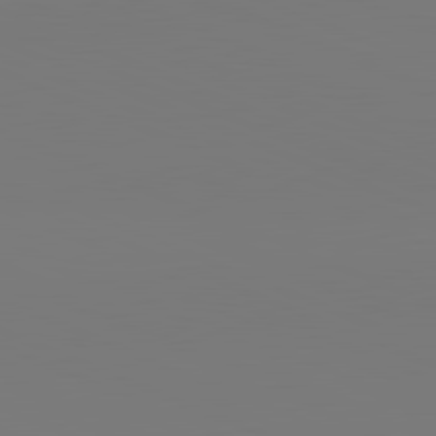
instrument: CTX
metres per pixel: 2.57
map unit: lApd
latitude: 82.1199
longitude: 147.4832
